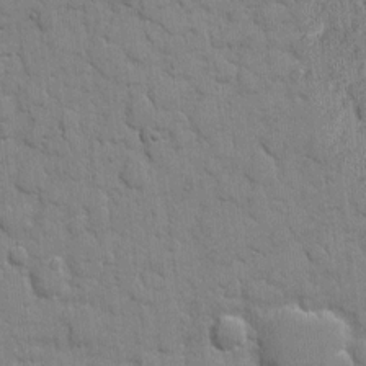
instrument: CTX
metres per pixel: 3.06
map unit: eHh
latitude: 8.0822
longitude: -66.7057
